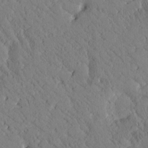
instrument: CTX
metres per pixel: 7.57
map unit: Htu
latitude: 0.4223
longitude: 176.3495
